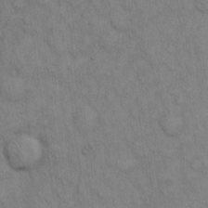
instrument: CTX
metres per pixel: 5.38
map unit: Hto
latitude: 13.3860
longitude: -60.7813
